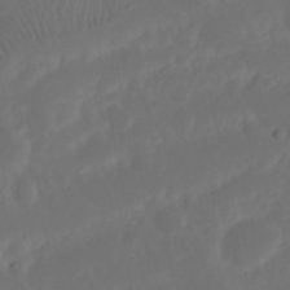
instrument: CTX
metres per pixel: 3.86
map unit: Nhu
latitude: 21.4805
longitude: -72.6113
